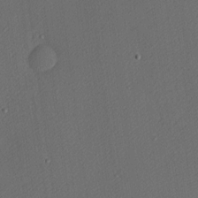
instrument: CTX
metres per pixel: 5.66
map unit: Nhu
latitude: 0.9324
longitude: -77.0836
